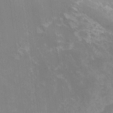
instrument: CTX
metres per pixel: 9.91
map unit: Nhu
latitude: -10.1417
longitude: -75.6694
